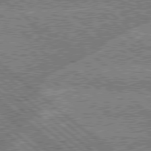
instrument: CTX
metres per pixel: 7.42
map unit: Hpe
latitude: 78.7624
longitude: -159.6694
